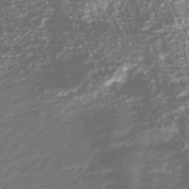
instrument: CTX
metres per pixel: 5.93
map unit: Nhu
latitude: -39.6344
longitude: -82.3656
